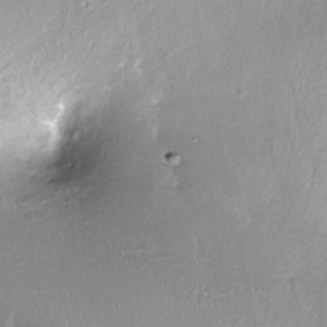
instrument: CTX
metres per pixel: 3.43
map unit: Nhe
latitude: -27.2942
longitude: -110.2145
